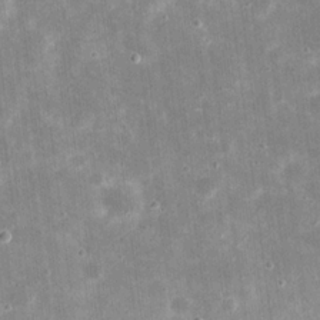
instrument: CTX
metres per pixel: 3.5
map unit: eHh
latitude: 21.1592
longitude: -67.8205
